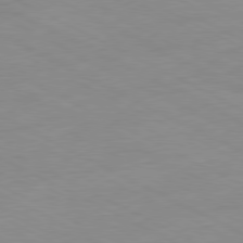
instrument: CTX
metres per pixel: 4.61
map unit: Ap
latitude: -80.8786
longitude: -92.1766
